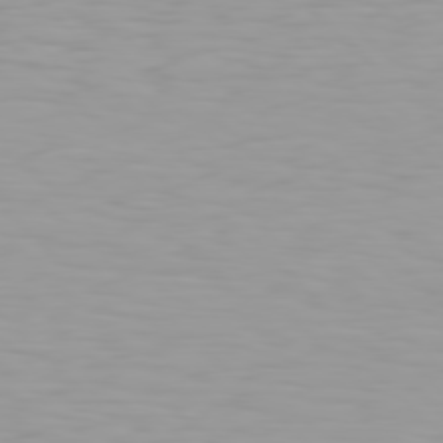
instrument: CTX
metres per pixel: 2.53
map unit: Hpe
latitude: 77.6316
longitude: -140.9513
